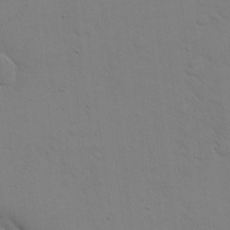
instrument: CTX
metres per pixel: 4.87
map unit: eHh
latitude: 17.6694
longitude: -66.6301
